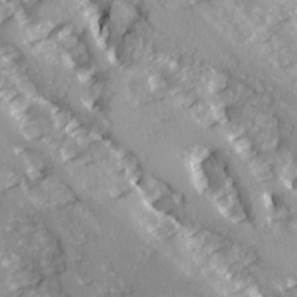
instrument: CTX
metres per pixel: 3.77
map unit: Ave
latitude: 14.6869
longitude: -131.0837
